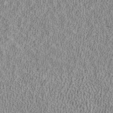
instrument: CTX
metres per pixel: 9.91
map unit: ANa
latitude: 40.1955
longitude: 17.4644
